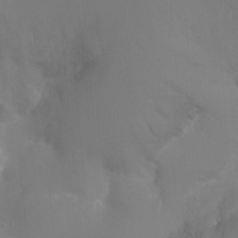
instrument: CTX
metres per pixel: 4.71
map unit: Ht
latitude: -15.9556
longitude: -41.1025
